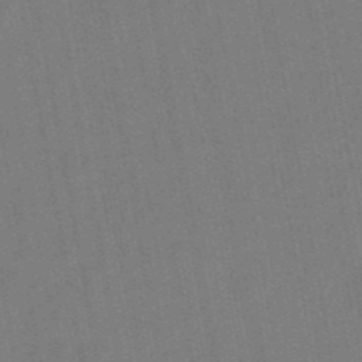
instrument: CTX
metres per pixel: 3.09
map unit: lHb
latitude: -49.0109
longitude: 73.5399
